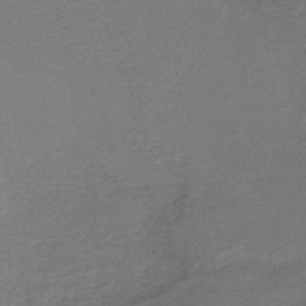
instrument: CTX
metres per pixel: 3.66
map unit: HNb
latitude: -43.3131
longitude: 49.2754
